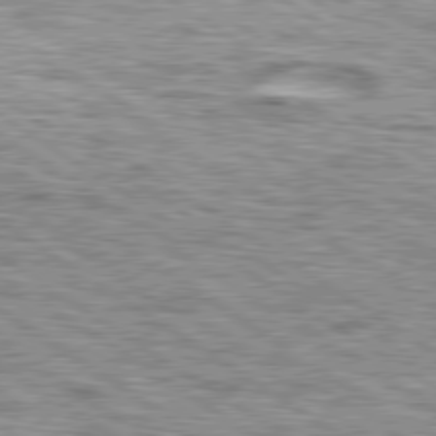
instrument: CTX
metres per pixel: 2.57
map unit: lApd
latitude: 79.4994
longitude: -49.7261
